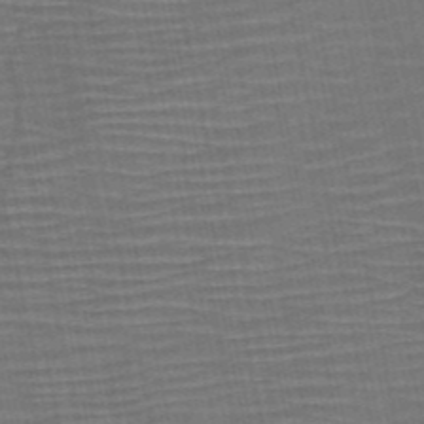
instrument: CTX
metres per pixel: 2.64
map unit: HNb
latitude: -51.7855
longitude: -47.3671
